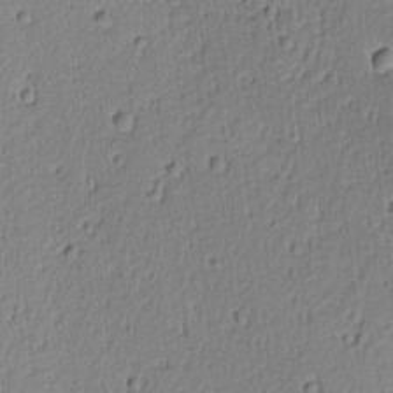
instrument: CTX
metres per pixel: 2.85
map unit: lAvf
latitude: -9.2565
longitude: -119.6127
